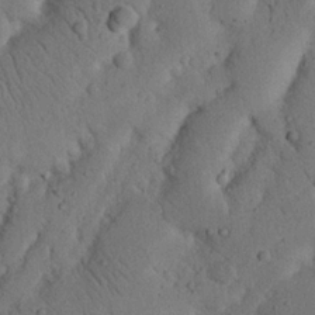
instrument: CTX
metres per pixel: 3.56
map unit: Nhu
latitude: 20.4034
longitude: -74.9703
